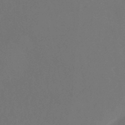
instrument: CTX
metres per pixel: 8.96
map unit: eHb
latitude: -43.8044
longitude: 88.2361
